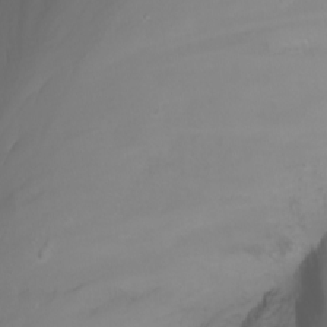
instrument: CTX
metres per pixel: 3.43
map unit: Nhu
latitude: -7.1053
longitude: -82.5167
